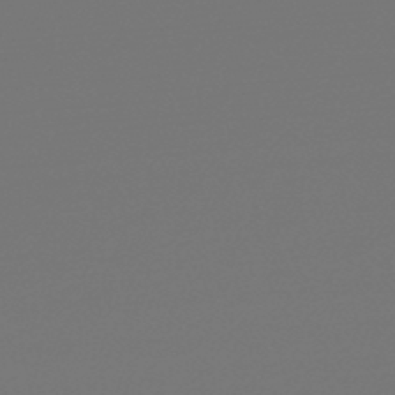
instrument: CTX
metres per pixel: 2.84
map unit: lHb
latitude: -47.1242
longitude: 66.0661
